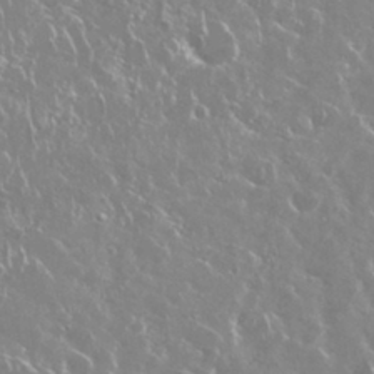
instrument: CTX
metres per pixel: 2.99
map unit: Nhu
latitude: 29.2159
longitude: -60.6112
